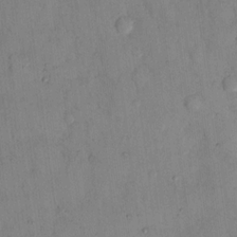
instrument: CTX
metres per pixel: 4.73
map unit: eHh
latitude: 13.2726
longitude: -62.6869
